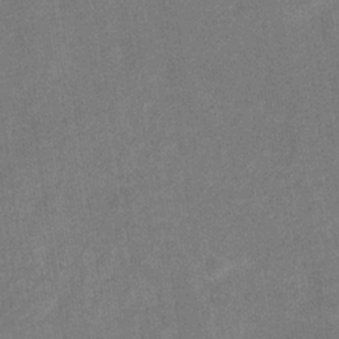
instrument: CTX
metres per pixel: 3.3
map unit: eHb
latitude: -33.5777
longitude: 73.1809
